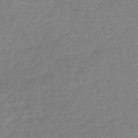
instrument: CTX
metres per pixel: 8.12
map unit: lHb
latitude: -41.2187
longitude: 75.1620
